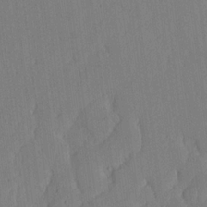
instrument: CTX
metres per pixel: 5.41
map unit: lHvf
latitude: 18.8380
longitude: -112.7435
